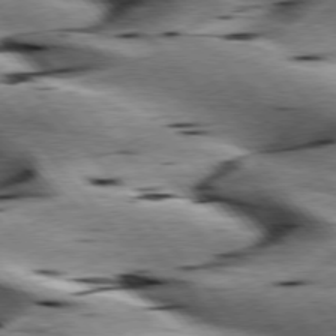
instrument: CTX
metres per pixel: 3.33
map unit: lApd
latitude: 76.5356
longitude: -61.3481
